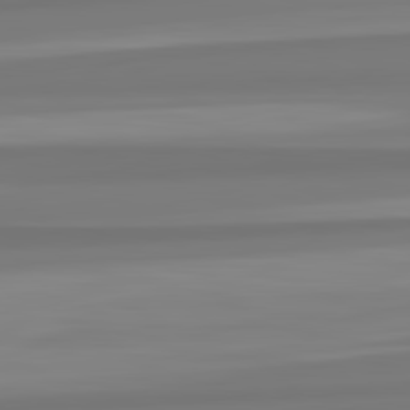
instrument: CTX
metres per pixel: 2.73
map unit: lApd
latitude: 82.8002
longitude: 173.4265
